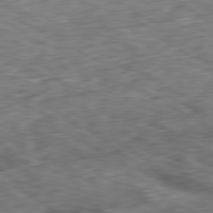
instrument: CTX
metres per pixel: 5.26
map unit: Ap
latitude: -80.7841
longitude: -73.4049
